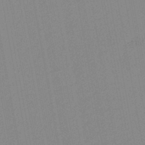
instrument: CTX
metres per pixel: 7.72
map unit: lHb
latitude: -45.7856
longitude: 69.4832
